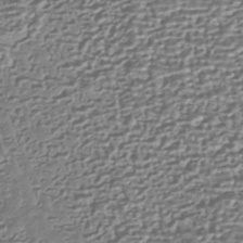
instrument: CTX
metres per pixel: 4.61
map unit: HNhu
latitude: -43.4643
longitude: 98.8408
